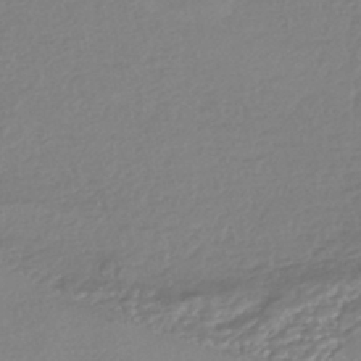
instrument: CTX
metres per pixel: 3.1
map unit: HNhu
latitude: -44.4251
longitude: 95.2753
